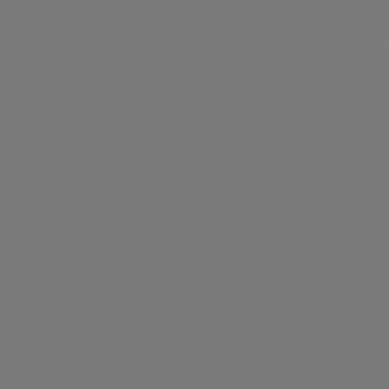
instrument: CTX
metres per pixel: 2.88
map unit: Hpe
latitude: 76.1011
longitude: -136.1389
